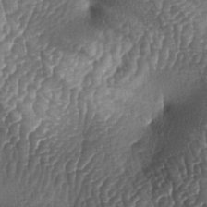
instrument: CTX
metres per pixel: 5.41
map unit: lAa
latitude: -5.2376
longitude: -127.6883
